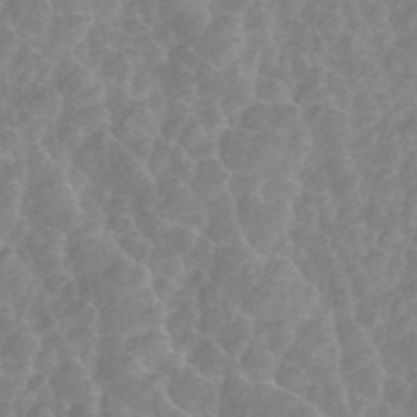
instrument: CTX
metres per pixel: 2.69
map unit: ANa
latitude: 45.4237
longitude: 24.5385
